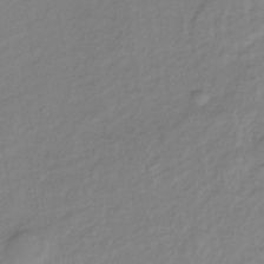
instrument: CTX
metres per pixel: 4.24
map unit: lHb
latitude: -37.3509
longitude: 70.7274
